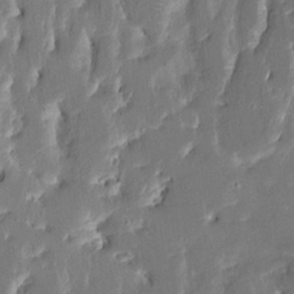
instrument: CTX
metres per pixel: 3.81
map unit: HNhu
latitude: 5.9339
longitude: -6.2522
